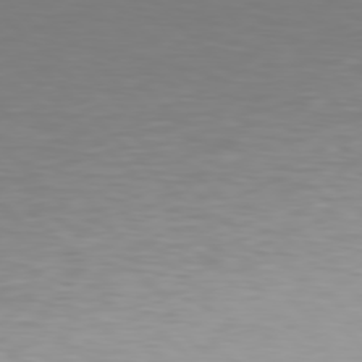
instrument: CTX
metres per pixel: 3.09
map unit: Hpe
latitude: 78.1956
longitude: -167.2726
